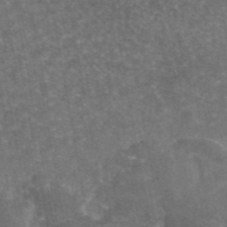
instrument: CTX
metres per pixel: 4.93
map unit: eAb
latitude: 46.0255
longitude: 115.5210
